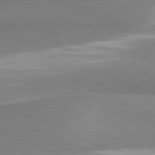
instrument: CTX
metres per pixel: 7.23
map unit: lApd
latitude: 81.6316
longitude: 161.5021
